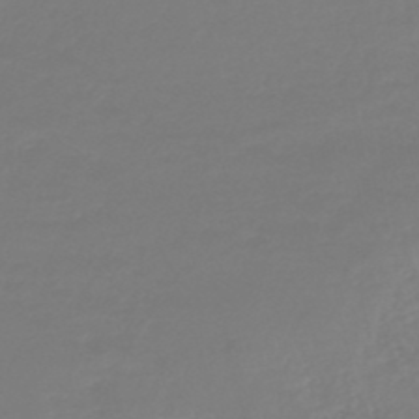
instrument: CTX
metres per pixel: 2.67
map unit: lHb
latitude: -45.6911
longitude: 64.1039
